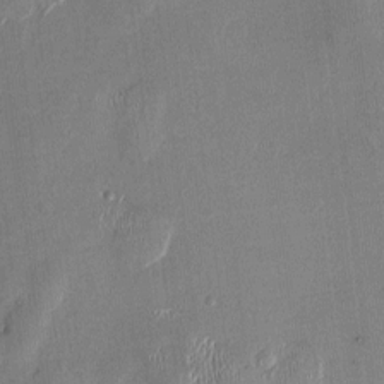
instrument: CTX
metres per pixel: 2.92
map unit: HNhu
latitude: 0.1011
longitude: -4.6868
